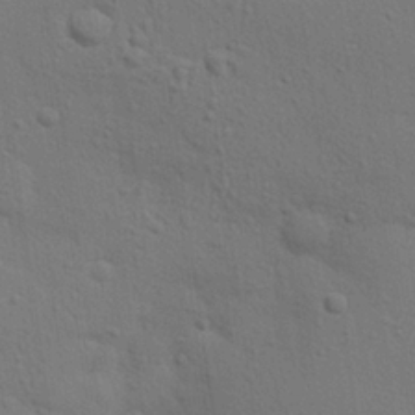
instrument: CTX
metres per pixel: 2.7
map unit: eHh
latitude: 25.4237
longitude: -79.5560
